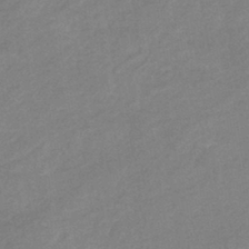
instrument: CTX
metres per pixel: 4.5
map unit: eHb
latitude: -41.0108
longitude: 83.5021
